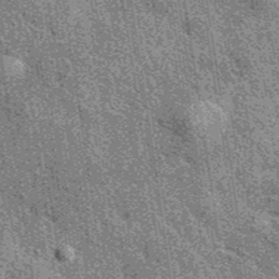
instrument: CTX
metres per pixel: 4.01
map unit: eAb
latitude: 39.8205
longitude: 107.3321
